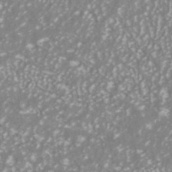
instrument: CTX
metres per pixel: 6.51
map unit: ANa
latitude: -40.5951
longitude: 102.4251
